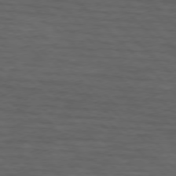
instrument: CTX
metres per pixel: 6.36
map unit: lApd
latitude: 75.5560
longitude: -83.3292
